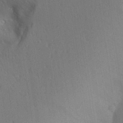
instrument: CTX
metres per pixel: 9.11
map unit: Aa
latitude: 25.9906
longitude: -148.1200
